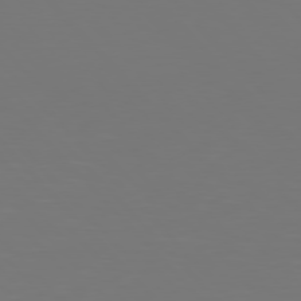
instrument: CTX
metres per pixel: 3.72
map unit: Hpe
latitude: 76.8947
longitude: -170.3089
